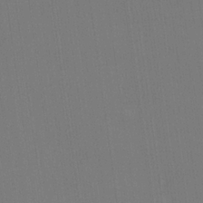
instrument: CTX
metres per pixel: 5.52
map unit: lHvf
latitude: 22.4412
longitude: 142.1794
